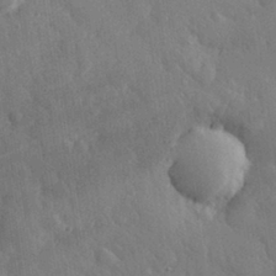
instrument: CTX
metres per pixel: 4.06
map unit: eHh
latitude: 30.4790
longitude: -79.2537
